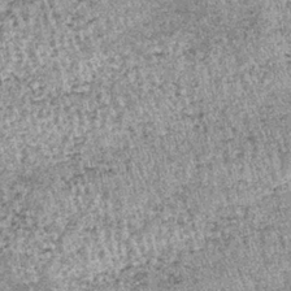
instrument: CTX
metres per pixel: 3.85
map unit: lHb
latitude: -37.0864
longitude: 66.6519
